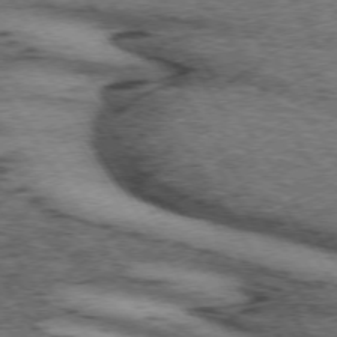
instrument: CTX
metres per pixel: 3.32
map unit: lApd
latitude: 73.4238
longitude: -74.5924
